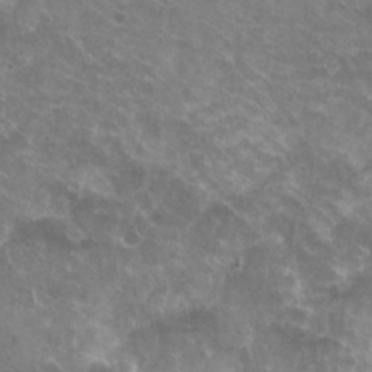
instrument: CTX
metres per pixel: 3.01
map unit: Hto
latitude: 24.8002
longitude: -37.1781
